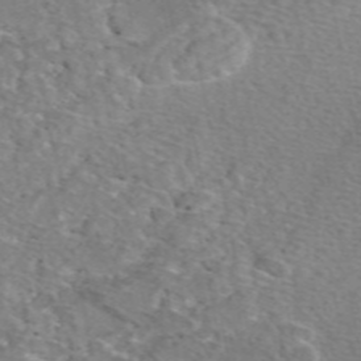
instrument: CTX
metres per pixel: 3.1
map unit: eAb
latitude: 49.7261
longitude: 111.1809
